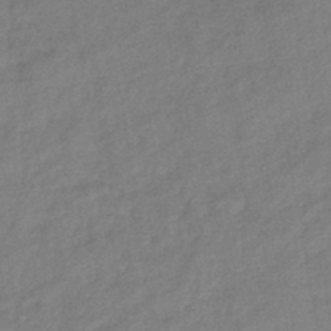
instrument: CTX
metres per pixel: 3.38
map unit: eHb
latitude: -41.7855
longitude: 82.8408
